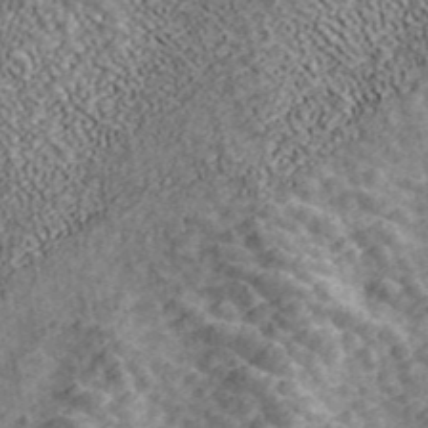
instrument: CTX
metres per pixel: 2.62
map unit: ANa
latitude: 41.6883
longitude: 13.3699
